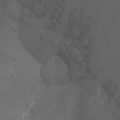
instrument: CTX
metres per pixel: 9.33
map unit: Nhu
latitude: -7.8422
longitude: -82.7435
